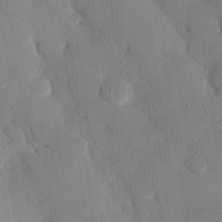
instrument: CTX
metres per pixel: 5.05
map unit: eHh
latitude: 27.1781
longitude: -79.6883
